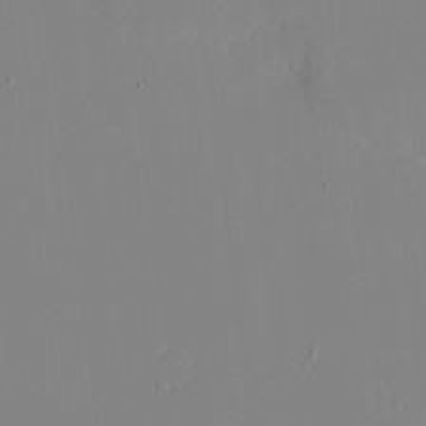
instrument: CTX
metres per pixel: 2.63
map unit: eHh
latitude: -5.8989
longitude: -82.9513
